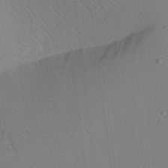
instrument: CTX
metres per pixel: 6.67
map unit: Aa
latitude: 19.4993
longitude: -140.6868
